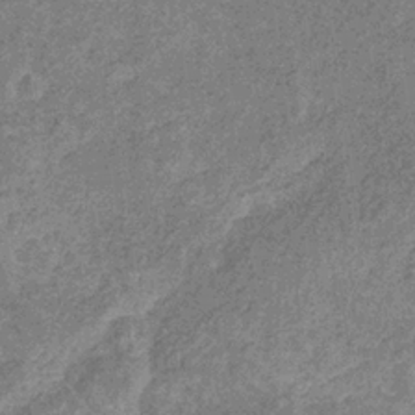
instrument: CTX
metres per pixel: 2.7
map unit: eHb
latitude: -31.7099
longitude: 69.0486
